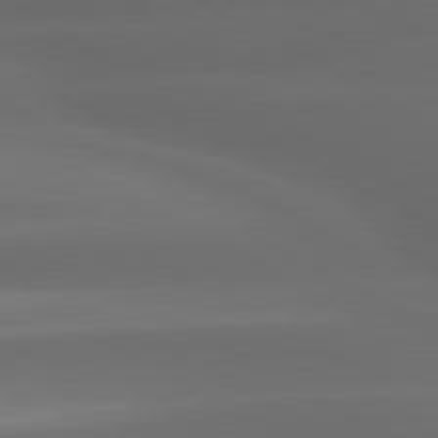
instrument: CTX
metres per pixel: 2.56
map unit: lApd
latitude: 80.4412
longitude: -139.9906
